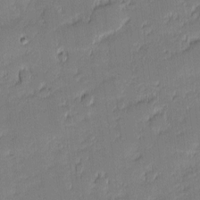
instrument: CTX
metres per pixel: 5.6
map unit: eHh
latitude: -1.5399
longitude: -83.2159
